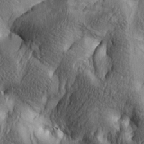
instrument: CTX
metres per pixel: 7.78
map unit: lAa
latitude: 4.9136
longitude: -112.7246
